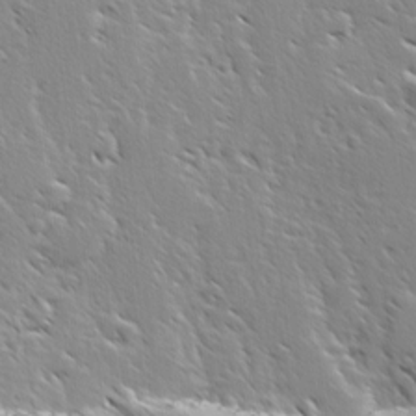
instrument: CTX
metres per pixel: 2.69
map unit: Ave
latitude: 8.3656
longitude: -104.4034
